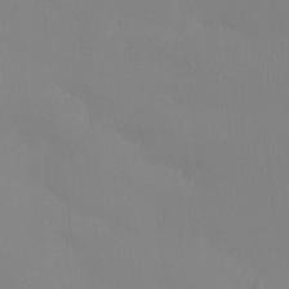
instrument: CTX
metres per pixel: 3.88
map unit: Htu
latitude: -15.0865
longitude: -47.4805
